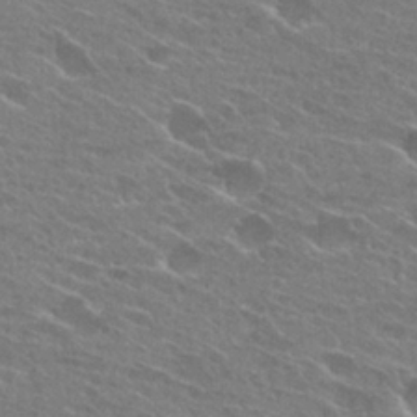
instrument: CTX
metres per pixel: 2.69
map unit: Hto
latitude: 25.3103
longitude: -43.8961
